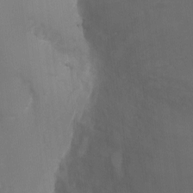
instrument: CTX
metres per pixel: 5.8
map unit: Ht
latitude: -3.3509
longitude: -28.3089
